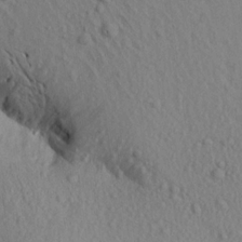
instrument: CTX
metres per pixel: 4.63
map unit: Aa
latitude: 16.4601
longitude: -144.2900
